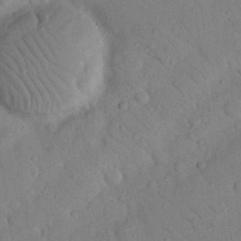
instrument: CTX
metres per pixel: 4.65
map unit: Nhu
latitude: 23.3859
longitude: -74.5168
